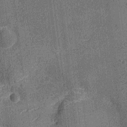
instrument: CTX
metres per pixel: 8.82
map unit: Nhu
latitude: -13.2187
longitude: -23.2537
